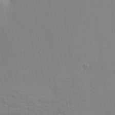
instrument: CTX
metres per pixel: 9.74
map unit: Aa
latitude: 18.9891
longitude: -140.9891
